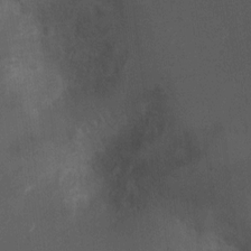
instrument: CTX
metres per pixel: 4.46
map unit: Ht
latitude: 2.4601
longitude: -26.9892
